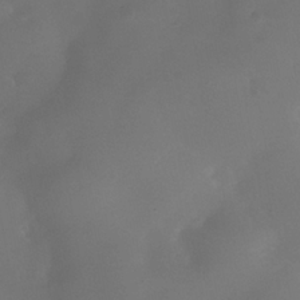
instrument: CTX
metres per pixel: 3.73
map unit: Nhe
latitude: -35.1998
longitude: -130.9325
